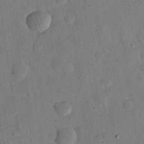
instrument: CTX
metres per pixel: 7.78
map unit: eHh
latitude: 26.4034
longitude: -76.9513
